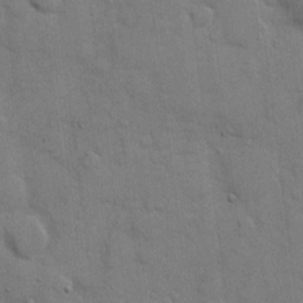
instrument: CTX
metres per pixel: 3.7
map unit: eHh
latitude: 10.6491
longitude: -67.0458
